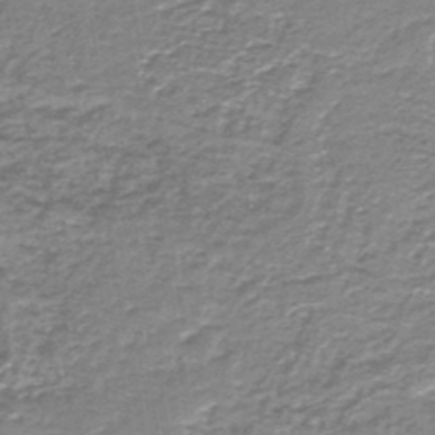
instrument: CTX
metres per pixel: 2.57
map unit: HNb
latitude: -44.4629
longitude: 50.2361
